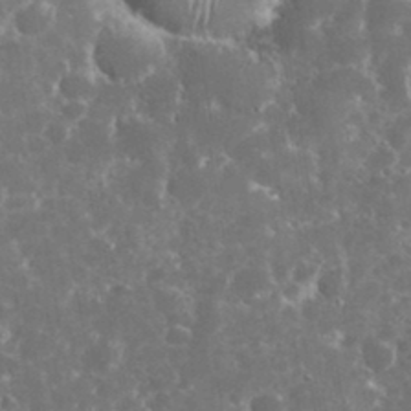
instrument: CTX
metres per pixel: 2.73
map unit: eHh
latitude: 33.1781
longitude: -62.3656
